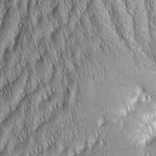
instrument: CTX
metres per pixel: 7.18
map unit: Aa
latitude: 7.4237
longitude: -130.8758
